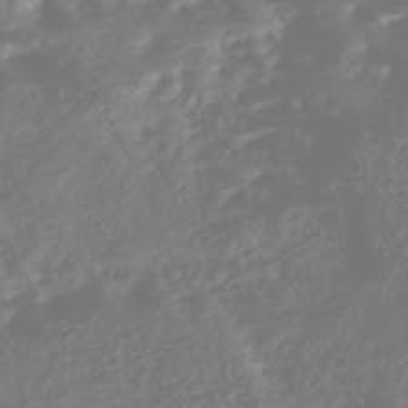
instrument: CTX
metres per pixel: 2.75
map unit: Nhe
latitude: -46.6518
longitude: 152.0472
